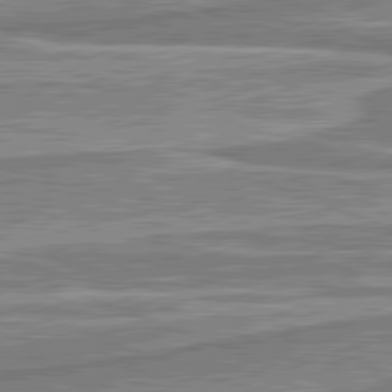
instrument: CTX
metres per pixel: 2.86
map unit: lApd
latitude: 81.9339
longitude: 167.4454
